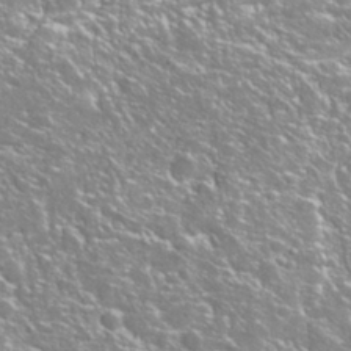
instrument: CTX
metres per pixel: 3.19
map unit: Hto
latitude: 27.1403
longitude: -50.4034
